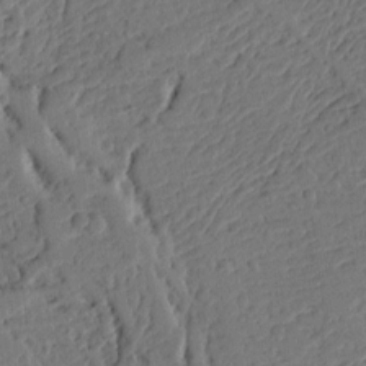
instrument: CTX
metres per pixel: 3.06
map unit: Ht
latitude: 10.0633
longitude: -77.6882
